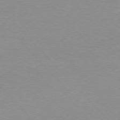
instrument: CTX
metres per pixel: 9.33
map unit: Hpe
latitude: 76.4979
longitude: -155.3671
